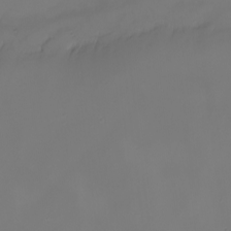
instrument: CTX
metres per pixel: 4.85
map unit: eHh
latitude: -4.9730
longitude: -87.3293
